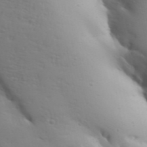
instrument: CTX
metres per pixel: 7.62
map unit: Aa
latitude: 33.2159
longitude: -143.6505
